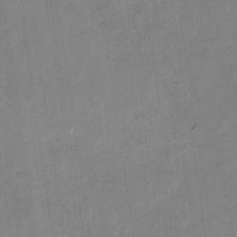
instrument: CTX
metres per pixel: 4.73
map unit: Nhu
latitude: -28.6707
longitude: -62.5168
